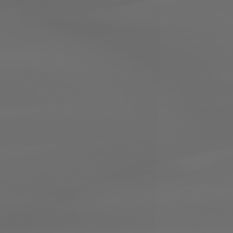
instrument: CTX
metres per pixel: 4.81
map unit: lApd
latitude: 79.8395
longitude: -139.3293
